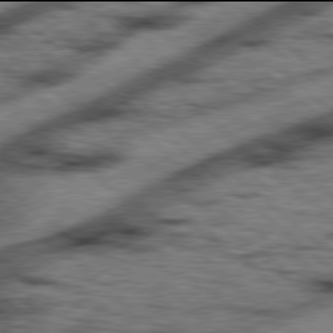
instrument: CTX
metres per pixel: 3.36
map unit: Hpe
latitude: 77.9906
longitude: -156.4034
